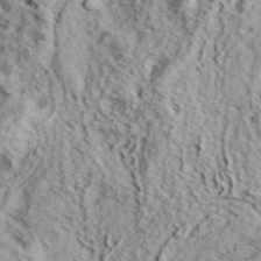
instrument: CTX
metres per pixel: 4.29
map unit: eHh
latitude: 37.1403
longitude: -80.3656
